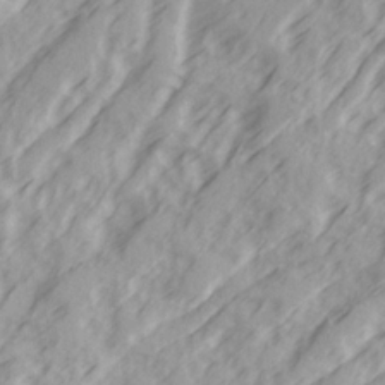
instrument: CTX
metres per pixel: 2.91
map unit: Ave
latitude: 21.8395
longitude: -132.0444
